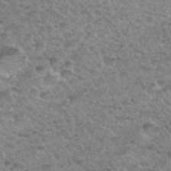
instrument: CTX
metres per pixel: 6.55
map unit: Hto
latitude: 34.0255
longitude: -49.1781
